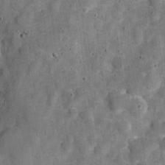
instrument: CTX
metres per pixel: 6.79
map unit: Nve
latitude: -25.5777
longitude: 105.5966
